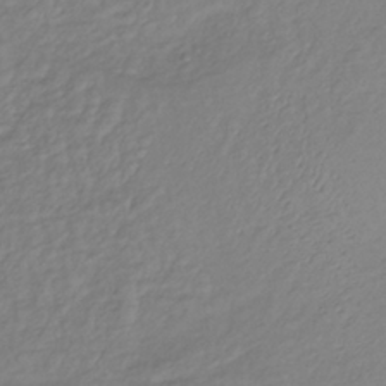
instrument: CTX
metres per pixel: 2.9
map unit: lHb
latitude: -37.1431
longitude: 70.1417
